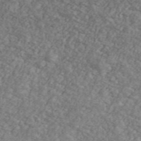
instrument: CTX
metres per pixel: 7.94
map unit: Ave
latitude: 41.5371
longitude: -110.5546
